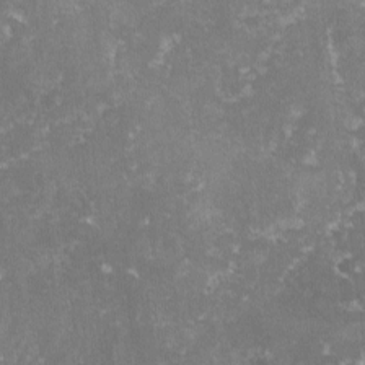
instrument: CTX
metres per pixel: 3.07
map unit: lHvf
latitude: -14.8786
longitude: -99.1592
